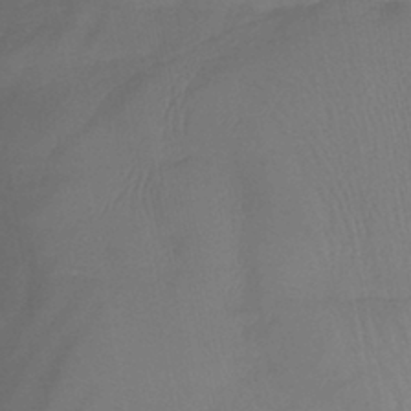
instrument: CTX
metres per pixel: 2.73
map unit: lHb
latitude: -40.9919
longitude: 77.6722
